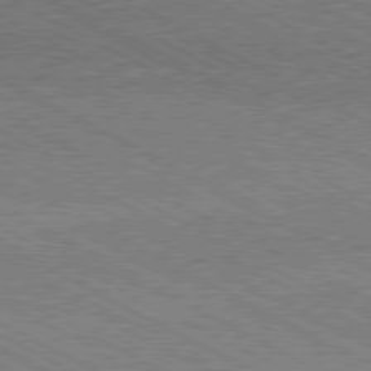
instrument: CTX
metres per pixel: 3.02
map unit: Hpe
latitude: -81.1620
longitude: 20.6707
